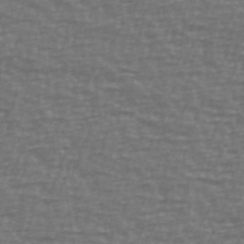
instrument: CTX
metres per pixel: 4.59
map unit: Ave
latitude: 39.2348
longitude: -113.5749
